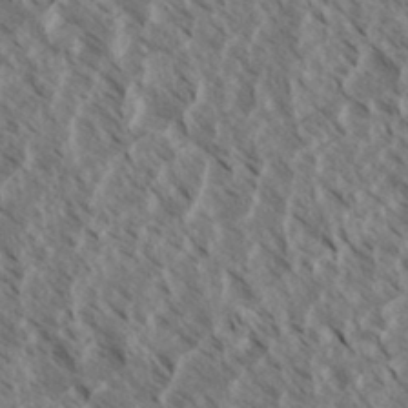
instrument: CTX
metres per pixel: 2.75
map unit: eHh
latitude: 34.8191
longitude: -139.7827
